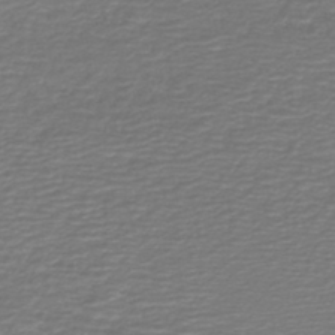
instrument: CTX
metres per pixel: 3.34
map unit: HNb
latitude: -42.7652
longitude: 49.9367
